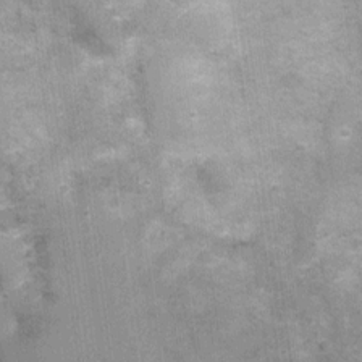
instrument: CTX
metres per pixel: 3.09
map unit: Nhu
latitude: 1.2159
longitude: -17.6316
